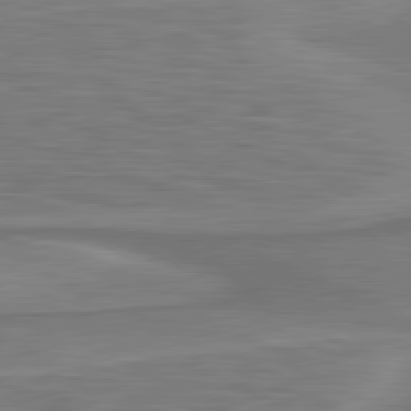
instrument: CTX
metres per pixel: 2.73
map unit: lApd
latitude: 81.1214
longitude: 172.4440
